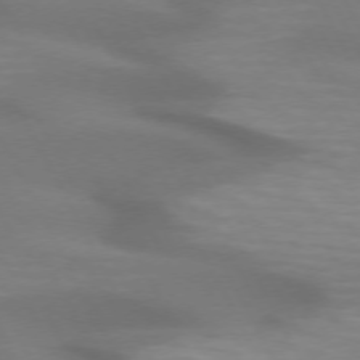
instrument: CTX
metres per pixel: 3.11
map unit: lApd
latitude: 72.3090
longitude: -49.0081
